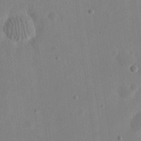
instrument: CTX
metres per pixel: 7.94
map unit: eHh
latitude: 21.1592
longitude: -70.0822
